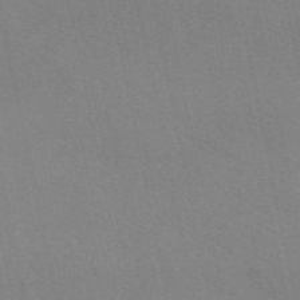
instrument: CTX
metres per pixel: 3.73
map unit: eAb
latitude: 51.2726
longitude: 108.7652
